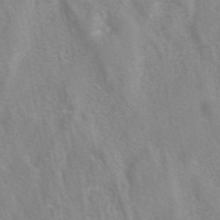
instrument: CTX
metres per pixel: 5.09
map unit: eAb
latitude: 41.1214
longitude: 106.5763
